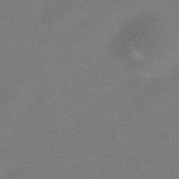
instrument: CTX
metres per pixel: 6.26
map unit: HNhu
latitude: -40.3495
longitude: 103.5210
